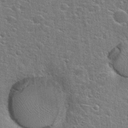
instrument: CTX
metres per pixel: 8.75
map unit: Hto
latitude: 22.6490
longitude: -44.0633
